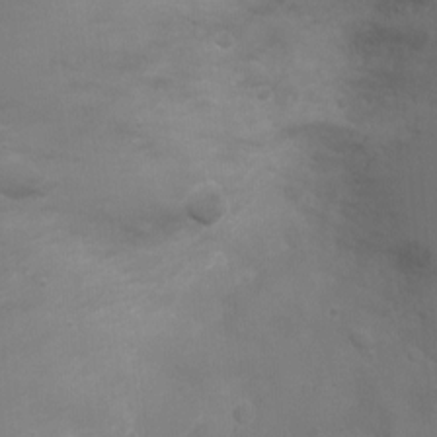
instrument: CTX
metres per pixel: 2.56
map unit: Ht
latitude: -7.0108
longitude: -21.4805
